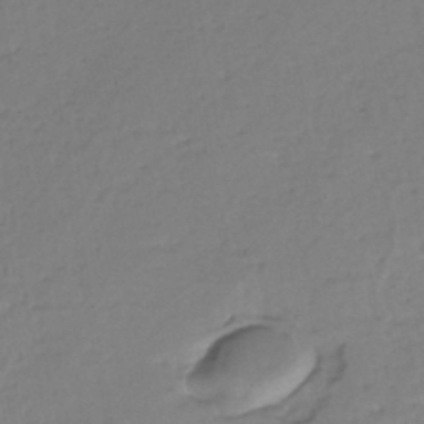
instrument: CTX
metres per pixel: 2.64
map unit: eHh
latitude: -45.7856
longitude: -28.7057
